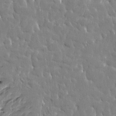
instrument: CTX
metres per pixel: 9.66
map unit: Htu
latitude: -4.5384
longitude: 177.4265
